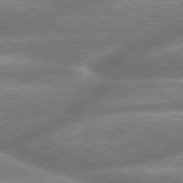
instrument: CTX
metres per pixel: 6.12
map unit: lApd
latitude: 79.8206
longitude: -158.8380
